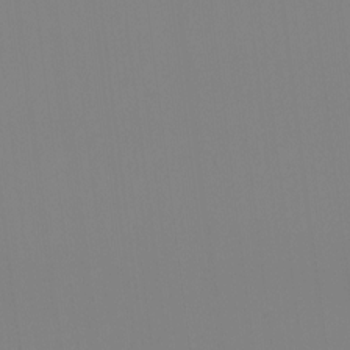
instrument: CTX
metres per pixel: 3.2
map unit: HNhu
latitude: -1.4077
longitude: -5.5938
